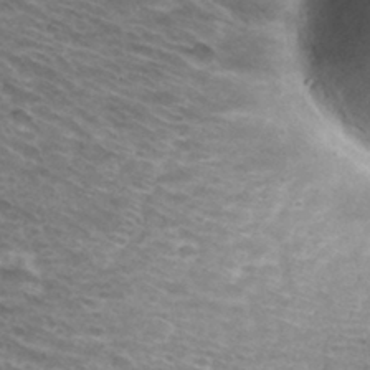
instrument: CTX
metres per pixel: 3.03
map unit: Hto
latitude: 31.8017
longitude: -42.3656
